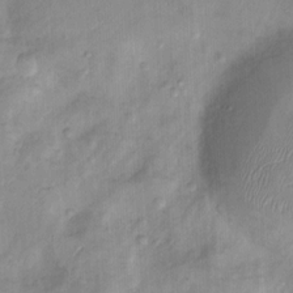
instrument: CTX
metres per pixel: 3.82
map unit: Nhu
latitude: 9.1592
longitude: -24.8191
